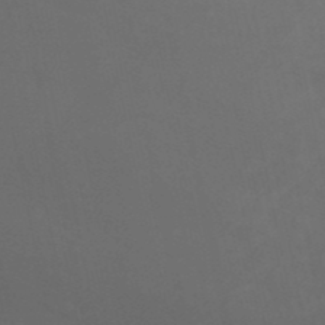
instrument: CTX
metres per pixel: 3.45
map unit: HNb
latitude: -50.9164
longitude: -43.3671
